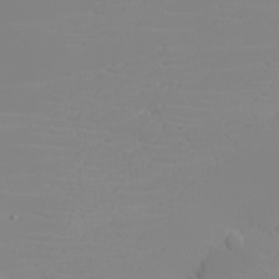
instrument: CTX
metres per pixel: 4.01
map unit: eHh
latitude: -5.9367
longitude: -85.4615
